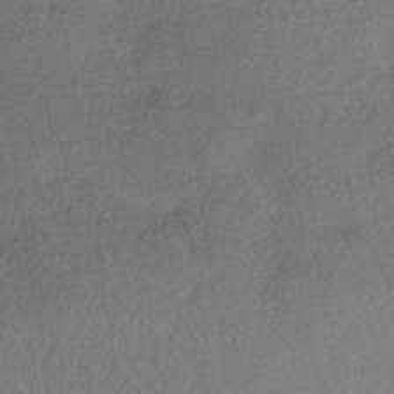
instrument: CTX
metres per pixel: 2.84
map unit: HNhu
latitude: -42.1416
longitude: 96.4629
